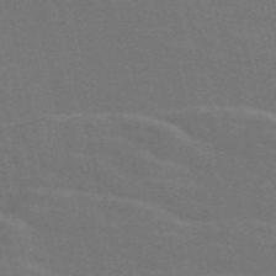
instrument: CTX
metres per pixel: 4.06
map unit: Nve
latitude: -58.6329
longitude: 63.0864
